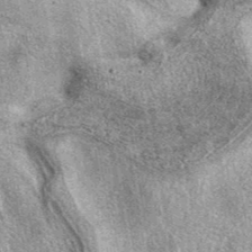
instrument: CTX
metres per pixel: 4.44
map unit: eAb
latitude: 39.9906
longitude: 106.1417
